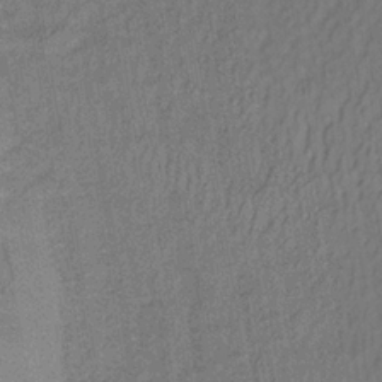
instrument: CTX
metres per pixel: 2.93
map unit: lHb
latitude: -35.0108
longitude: 71.1242
